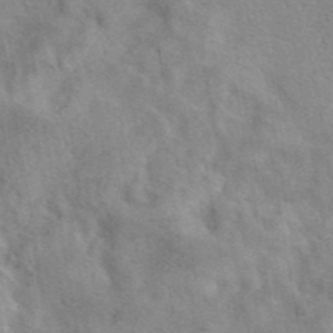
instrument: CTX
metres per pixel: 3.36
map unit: eAb
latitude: 40.5734
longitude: 108.1606
